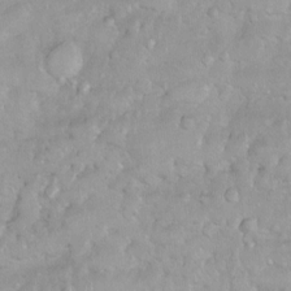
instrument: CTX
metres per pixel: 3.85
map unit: Ht
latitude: 3.6883
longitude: -27.6505
